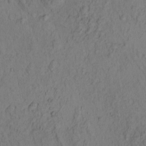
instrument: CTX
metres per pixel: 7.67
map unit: eHh
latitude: -0.9542
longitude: 17.1243
